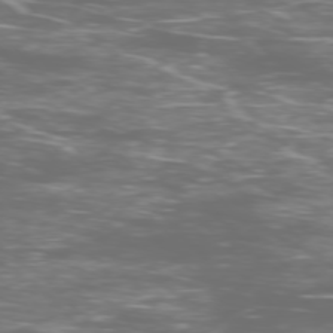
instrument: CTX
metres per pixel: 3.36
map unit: Ap
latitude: -77.2376
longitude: -61.7827
